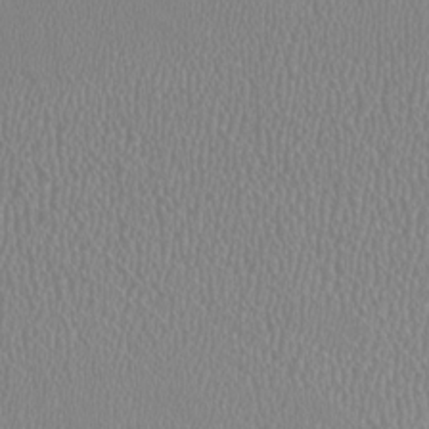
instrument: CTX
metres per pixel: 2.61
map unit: HNhu
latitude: -1.3321
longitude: -0.7246
